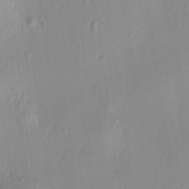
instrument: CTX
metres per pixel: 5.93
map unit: HNhu
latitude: 7.5938
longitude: 12.4440
